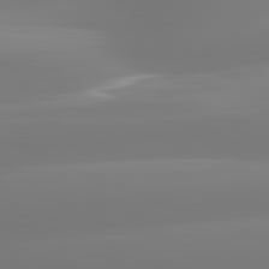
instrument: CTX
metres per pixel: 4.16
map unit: lApd
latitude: 81.8394
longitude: -150.0822
